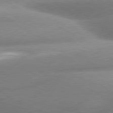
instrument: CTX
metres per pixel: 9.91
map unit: lApd
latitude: 80.2522
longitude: -159.7639
